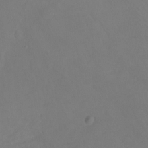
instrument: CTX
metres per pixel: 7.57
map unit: Hto
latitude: -13.6155
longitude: -42.9892
